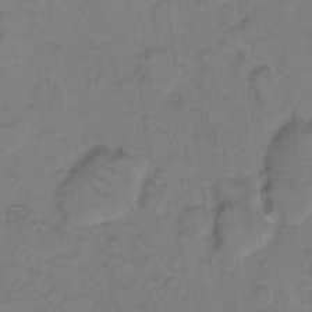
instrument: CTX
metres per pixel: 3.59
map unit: eHh
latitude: 7.4237
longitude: -63.8962
